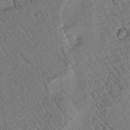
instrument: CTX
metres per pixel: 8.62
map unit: Htu
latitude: 3.2915
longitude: 179.0297
